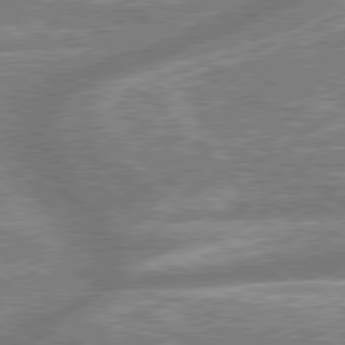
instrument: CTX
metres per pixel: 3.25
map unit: lApd
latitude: 79.3104
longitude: -158.1956
